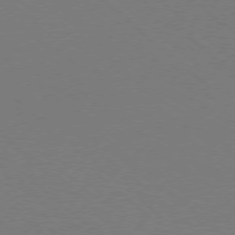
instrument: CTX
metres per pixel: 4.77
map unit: Ap
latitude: -78.3684
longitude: -90.1200
